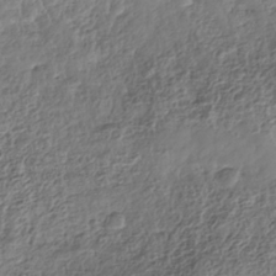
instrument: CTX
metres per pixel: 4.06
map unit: Nhe
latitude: -36.5195
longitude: -178.7436
